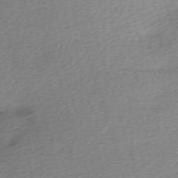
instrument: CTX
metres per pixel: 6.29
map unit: eHh
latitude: -62.2739
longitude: 53.9178
